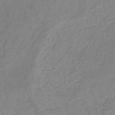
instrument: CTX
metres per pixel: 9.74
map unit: HNb
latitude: -31.5777
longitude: 61.6533
